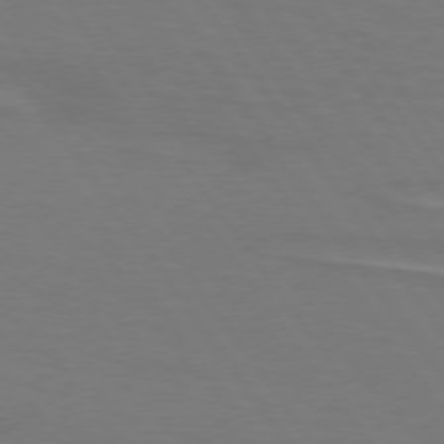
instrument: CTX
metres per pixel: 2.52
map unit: lApd
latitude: 74.8191
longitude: -79.1403
